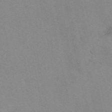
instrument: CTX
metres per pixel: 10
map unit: eAb
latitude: 49.5371
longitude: 104.4629
